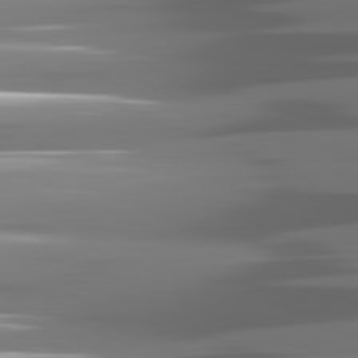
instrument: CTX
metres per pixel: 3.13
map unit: lApd
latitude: 81.4993
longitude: -142.7813
